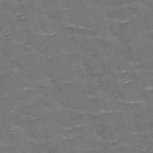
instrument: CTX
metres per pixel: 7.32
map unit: HNb
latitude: -50.8030
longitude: -47.6505
